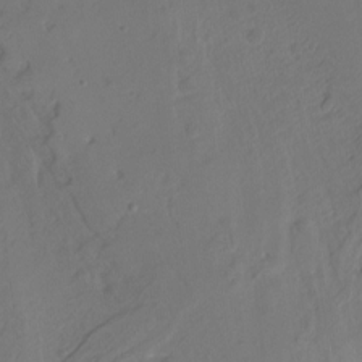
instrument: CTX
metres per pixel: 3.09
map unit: Hto
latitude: -7.3887
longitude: -44.9136
